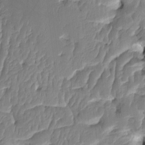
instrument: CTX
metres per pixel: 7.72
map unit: HNhu
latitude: -1.5588
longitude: 14.5196
